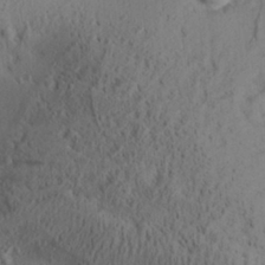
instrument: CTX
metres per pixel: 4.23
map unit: Aa
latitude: 28.6868
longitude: -131.9151
